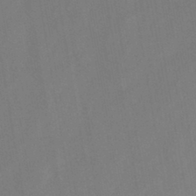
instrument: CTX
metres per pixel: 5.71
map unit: HNb
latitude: -44.7652
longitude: -38.9891
